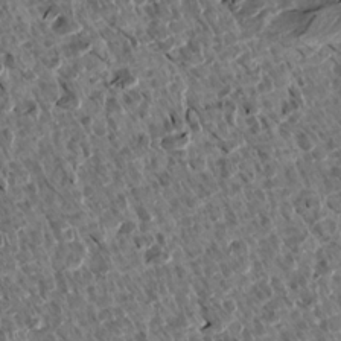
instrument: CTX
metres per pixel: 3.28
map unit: Aa
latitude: 13.8583
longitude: -143.5749
